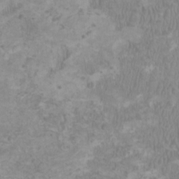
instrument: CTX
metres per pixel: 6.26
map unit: HNhu
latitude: 1.8016
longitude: -1.6694
